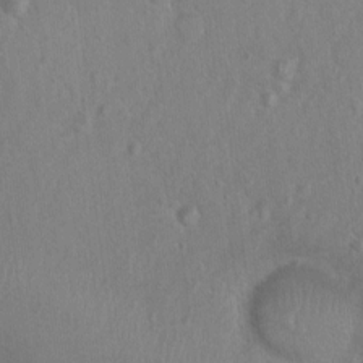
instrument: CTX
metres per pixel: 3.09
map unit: Nhu
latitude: 0.9135
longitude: -16.7435
